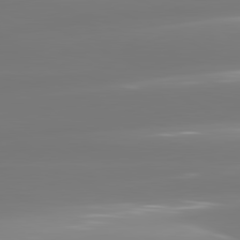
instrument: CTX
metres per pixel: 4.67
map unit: lApd
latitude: 81.1970
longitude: -134.5734
